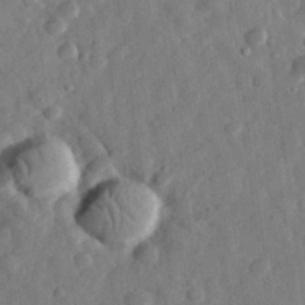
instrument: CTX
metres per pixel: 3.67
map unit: eHh
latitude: 30.8002
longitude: -75.5371
